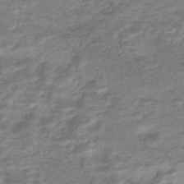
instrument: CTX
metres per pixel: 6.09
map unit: Nhe
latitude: -47.5777
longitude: -171.1781
